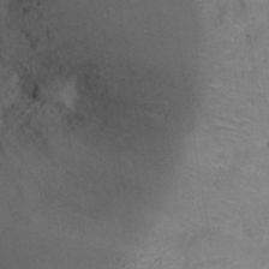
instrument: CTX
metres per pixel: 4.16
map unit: Nhu
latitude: 31.0459
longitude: -52.8569
